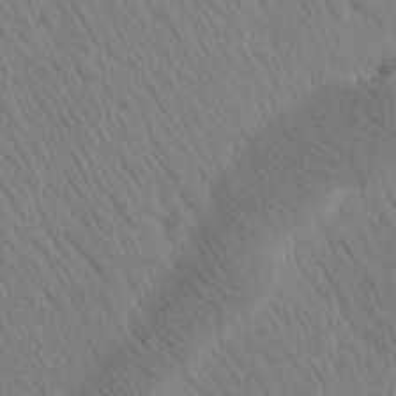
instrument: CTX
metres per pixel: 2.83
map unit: Htu
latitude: -0.7086
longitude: 172.3873
